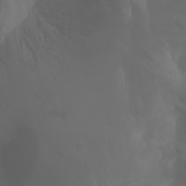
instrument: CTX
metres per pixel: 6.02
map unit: Htu
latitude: -1.4455
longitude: -76.8569
